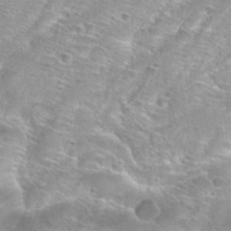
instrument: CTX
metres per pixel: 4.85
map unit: Hto
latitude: 29.5371
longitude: -45.8016
